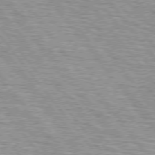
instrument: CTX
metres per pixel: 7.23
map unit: lApd
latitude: 75.1970
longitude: -76.1766
